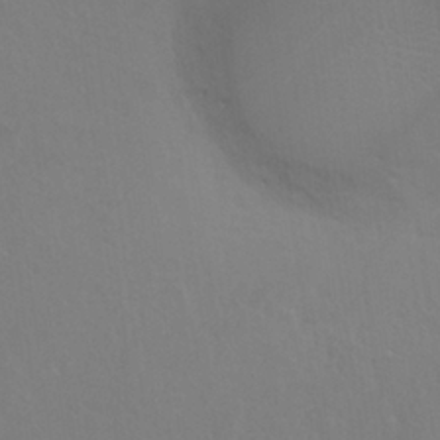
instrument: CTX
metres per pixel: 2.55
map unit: Nhu
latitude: 24.5356
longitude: -53.8961
